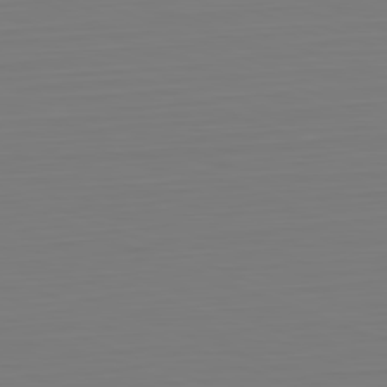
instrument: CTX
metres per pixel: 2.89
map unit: Hpe
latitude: -82.0850
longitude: 7.8233
